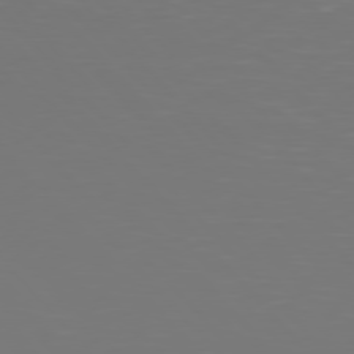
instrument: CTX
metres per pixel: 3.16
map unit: Hpe
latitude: 76.9324
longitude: -169.9339
